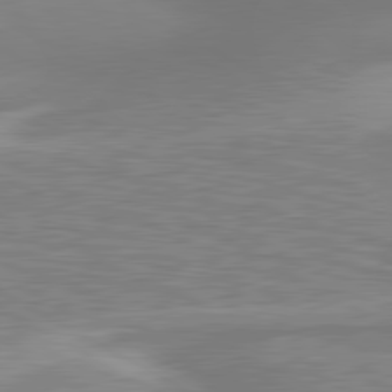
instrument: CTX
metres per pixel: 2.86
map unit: lApd
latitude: 80.9136
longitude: 174.1605
